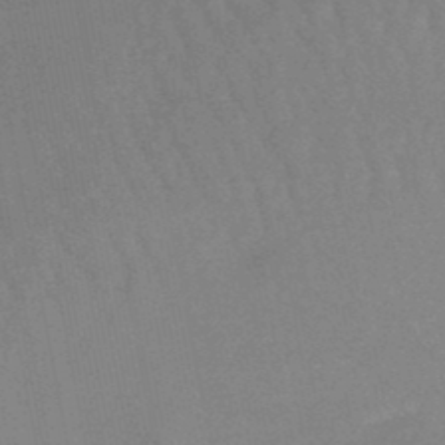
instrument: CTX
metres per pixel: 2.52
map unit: lHb
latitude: -48.8030
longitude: 65.9367
